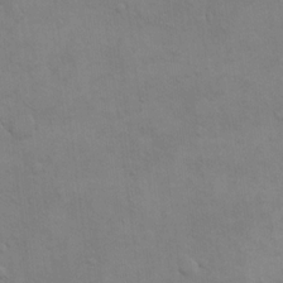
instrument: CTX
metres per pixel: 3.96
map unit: eHh
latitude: 16.8002
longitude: -66.4034
